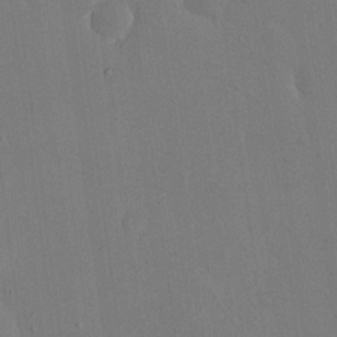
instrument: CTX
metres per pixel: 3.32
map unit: eHh
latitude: 19.2915
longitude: -69.6694
